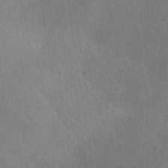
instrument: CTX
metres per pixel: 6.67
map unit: HNhu
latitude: -38.9164
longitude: 100.7841
